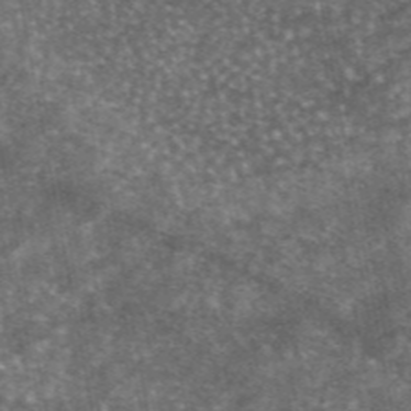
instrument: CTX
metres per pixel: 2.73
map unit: eAb
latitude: 46.6302
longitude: 123.4077
